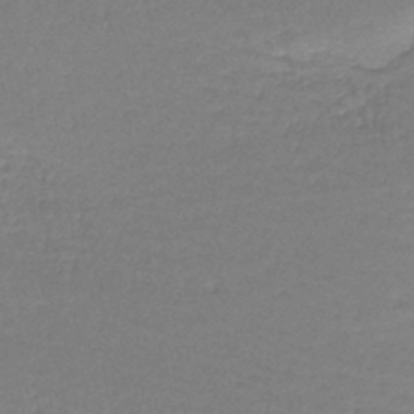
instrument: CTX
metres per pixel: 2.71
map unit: lHb
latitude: -42.8030
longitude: 58.9730
